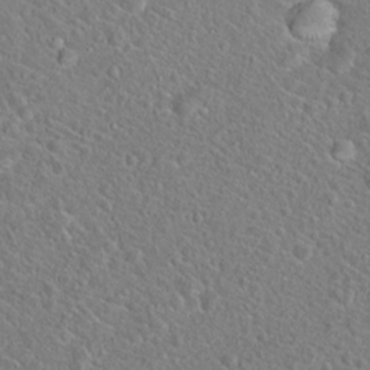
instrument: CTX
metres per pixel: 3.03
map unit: Hto
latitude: 19.8016
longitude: -44.6112
